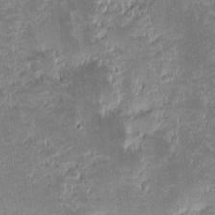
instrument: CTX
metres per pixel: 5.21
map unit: eHh
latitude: -1.8612
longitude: -85.7261
